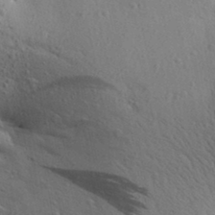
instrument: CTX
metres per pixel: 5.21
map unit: Aa
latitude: 26.0633
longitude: -148.7624
